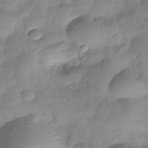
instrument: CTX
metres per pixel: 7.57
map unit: Nhe
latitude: -37.4643
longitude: -147.5183
